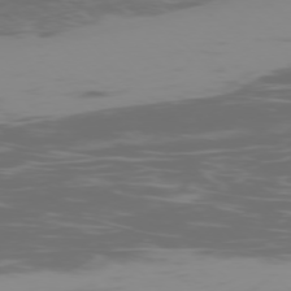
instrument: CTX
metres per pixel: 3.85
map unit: Ap
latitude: -76.4251
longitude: -74.9703
